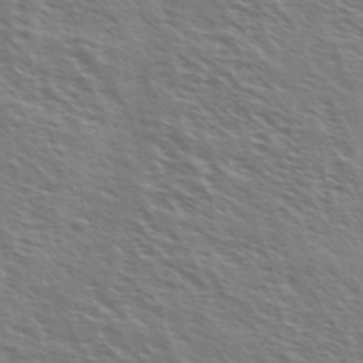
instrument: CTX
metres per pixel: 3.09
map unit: Ave
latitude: 37.2726
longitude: -111.0648
